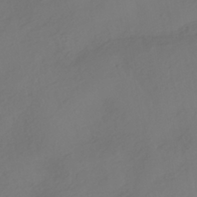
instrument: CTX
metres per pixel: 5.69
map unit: HNhu
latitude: -42.4817
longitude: 104.9730
